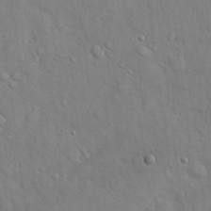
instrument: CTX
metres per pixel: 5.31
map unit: Hto
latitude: 18.4223
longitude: -53.2726
